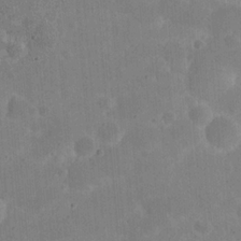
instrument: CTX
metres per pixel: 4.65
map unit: eHh
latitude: 21.1403
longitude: -63.2915
